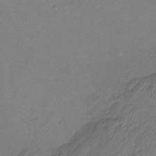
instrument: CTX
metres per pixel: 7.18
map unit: Htu
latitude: -13.3888
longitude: -47.1026
